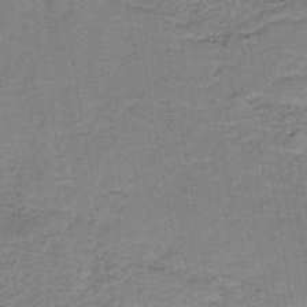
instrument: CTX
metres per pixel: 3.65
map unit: eAb
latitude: -37.5966
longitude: 52.2172
